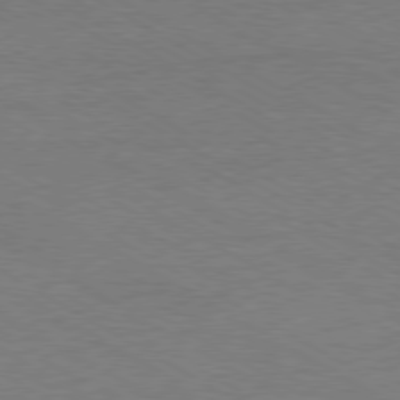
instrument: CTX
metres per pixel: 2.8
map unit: Ap
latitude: -80.2362
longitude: -86.8947
